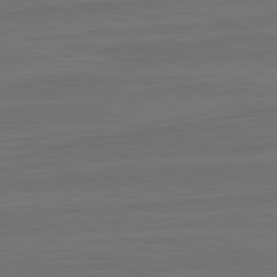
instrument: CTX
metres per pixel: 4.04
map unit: lApd
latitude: 82.4223
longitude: -179.0459
